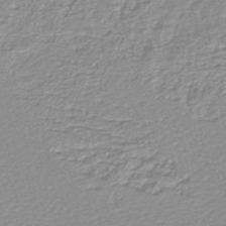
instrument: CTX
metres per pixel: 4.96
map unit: lHb
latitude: -44.2173
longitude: 78.6518
